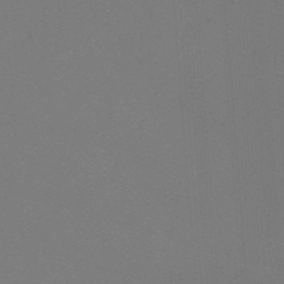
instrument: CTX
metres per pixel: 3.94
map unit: lHb
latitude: -48.5007
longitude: 64.0472
